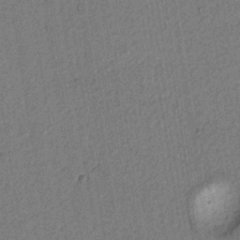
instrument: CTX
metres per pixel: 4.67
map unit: lAvf
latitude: 8.8380
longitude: 165.0487
